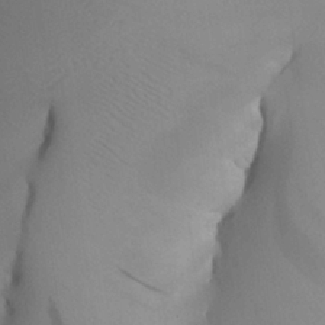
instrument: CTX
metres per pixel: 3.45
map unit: Aa
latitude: 25.9906
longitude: -133.7450
